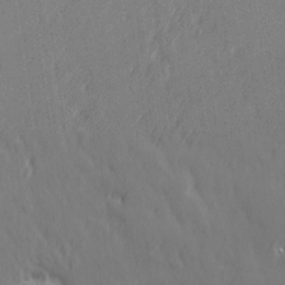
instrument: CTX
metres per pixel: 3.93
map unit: Hve
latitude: 26.4412
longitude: 145.1998
